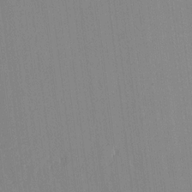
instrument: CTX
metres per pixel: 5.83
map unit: lHvf
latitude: 17.8205
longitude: -112.4790
